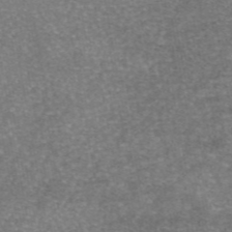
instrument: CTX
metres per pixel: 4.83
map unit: eAb
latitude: 46.3468
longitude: 104.7463
